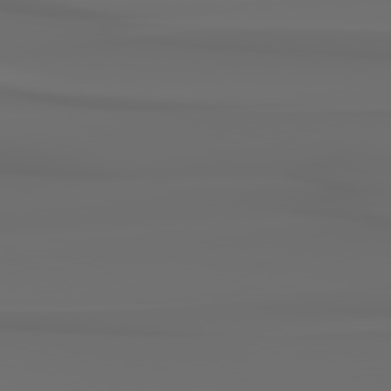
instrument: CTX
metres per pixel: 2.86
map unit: Hpe
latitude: 78.4223
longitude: -137.0081
